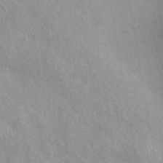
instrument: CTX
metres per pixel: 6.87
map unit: eAb
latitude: 44.2900
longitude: 114.7841
